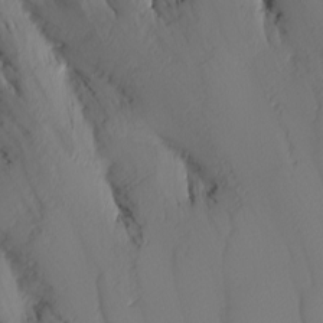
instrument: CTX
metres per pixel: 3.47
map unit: Nhu
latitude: -6.0850
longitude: -90.3467
